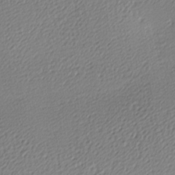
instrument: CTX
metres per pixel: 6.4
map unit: lAa
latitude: -10.1606
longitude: -126.6491
